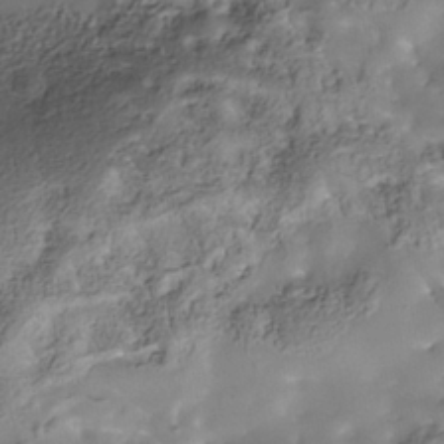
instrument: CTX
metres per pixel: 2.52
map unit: Nhe
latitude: -37.9745
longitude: -118.8569
